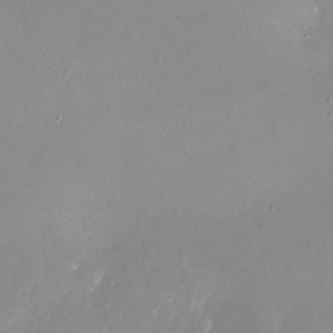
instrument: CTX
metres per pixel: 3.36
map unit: Nhu
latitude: -25.5021
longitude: -72.8758
